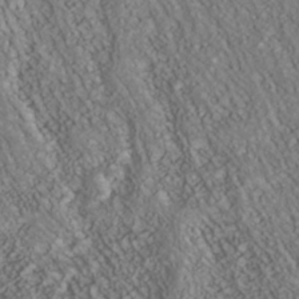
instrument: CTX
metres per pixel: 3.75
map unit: Nhu
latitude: -40.1983
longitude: -83.3859
